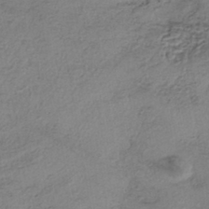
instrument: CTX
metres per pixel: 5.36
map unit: eHh
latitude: -42.4440
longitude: 119.8422
